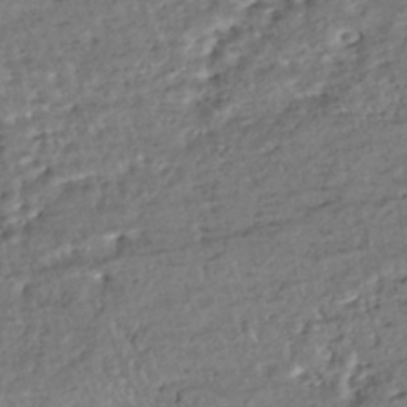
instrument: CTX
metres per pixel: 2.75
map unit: HNhu
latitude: -43.5399
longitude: 107.8423
